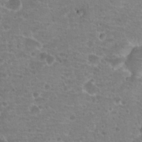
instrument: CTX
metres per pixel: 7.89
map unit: Hto
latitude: 19.8205
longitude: -42.1389
